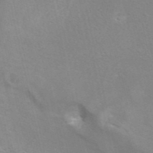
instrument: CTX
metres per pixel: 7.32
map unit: ANa
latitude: 41.9906
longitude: 15.2187
